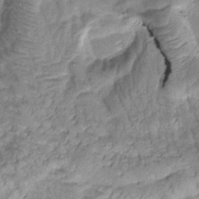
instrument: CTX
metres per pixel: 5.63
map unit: Htu
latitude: -0.6519
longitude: 172.8786
